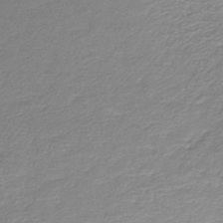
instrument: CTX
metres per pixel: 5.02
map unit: lHb
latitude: -44.3117
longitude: 59.4265
